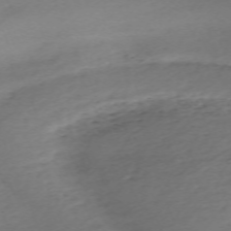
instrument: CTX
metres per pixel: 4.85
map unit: Nhu
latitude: -67.7100
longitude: 39.8423
